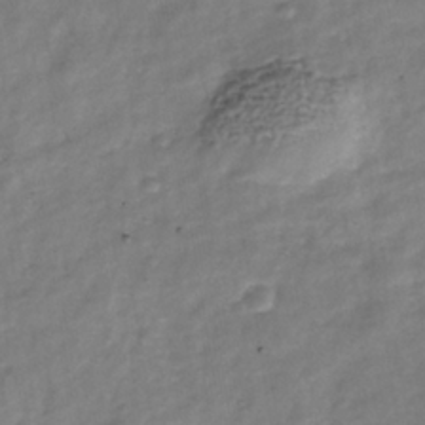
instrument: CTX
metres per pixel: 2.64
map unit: Nhu
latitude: -39.4832
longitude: -81.0836
